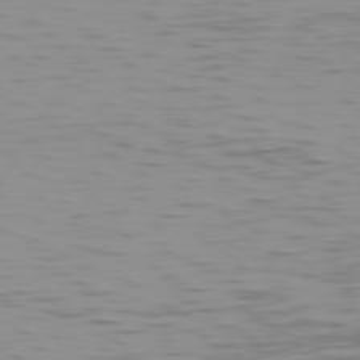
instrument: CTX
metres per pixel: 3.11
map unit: Hpe
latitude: 74.5735
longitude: -126.1389
